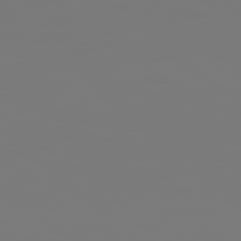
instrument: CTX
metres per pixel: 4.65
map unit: Hpe
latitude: 78.2712
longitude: 177.7100
